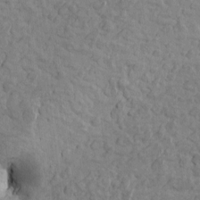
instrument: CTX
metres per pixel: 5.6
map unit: Htu
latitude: -3.0108
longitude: -175.5749
